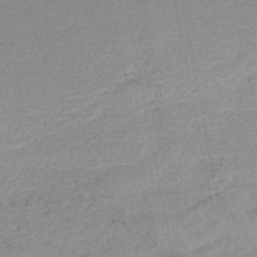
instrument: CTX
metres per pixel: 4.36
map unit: HNb
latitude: -48.2929
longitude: 57.6722
